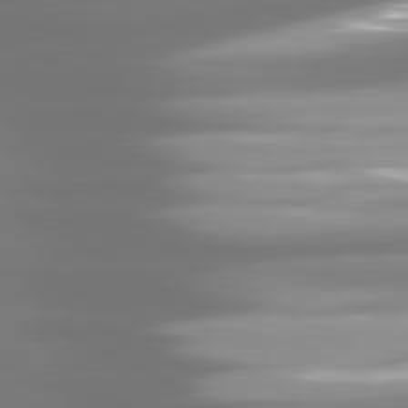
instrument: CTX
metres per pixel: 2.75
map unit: lApd
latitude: 80.9136
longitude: -139.9528
